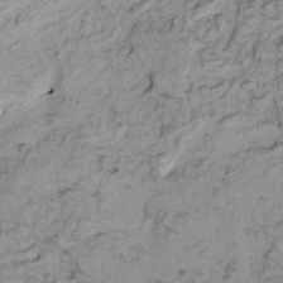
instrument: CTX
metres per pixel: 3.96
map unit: eHh
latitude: -0.8030
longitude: 16.8786
